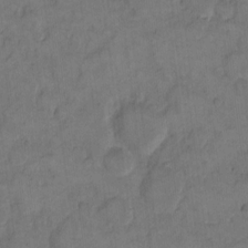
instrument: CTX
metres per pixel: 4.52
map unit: eHh
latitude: 12.6113
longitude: -65.8394
